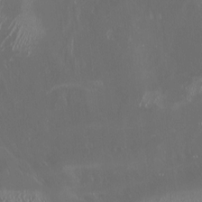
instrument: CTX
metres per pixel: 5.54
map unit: Nhu
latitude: -6.4440
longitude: -90.9136
